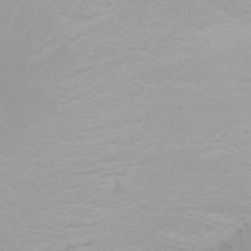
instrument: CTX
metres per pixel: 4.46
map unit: Nhu
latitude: -0.3307
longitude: -77.3481
